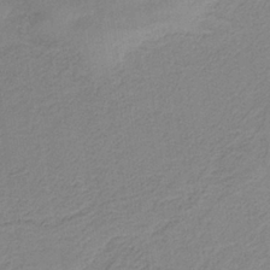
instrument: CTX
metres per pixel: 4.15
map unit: HNb
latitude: -34.3117
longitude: 59.4643
